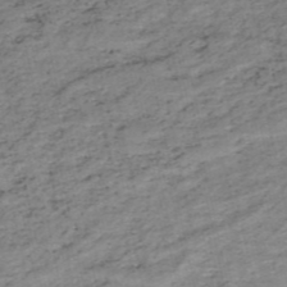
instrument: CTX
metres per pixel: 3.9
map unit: HNb
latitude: -51.7855
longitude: -53.3104
